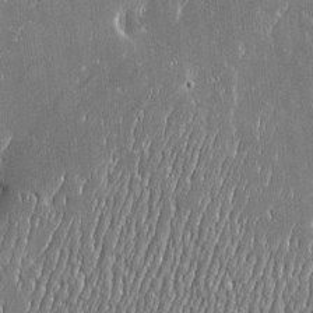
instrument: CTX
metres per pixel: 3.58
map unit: Htu
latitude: -6.3117
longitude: 175.6910
